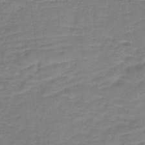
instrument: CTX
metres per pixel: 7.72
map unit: HNb
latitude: -35.4454
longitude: 57.7666
